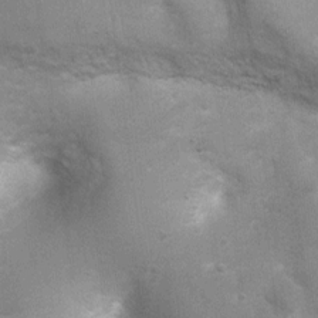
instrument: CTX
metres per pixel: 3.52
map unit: Ht
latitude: 4.4790
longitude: -21.5182
